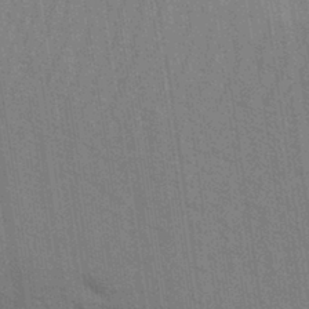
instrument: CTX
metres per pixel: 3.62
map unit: Aa
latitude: 31.6127
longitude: -139.5182
